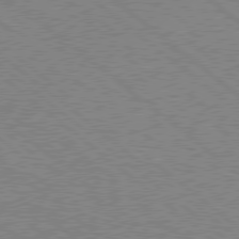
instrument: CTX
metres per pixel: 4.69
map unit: Hpe
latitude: 78.2712
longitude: -160.4790
